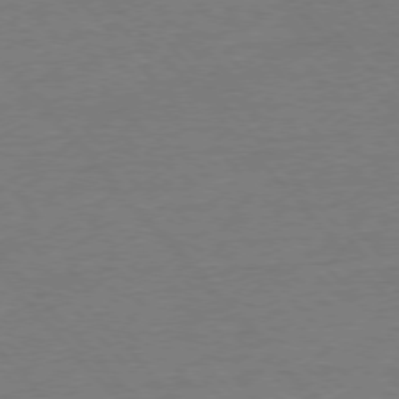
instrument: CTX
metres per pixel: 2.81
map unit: Ap
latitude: -77.0297
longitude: -95.8773
